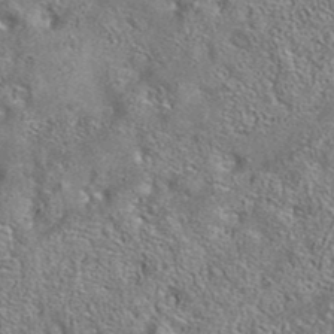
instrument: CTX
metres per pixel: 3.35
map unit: eAb
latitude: 35.9906
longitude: 112.9542
